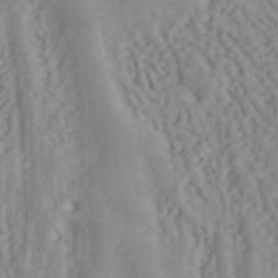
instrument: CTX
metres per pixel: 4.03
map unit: ANa
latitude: 40.8380
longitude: 53.2376
